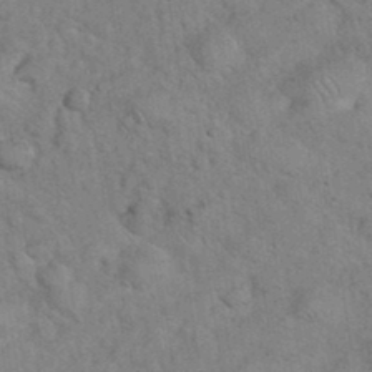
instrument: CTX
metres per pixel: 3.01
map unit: eHh
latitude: 36.4979
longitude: -64.4790
